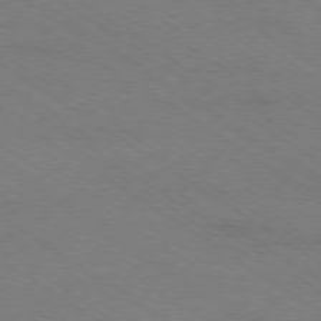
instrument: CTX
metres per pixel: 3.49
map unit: Ap
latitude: -79.0486
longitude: -85.0081
